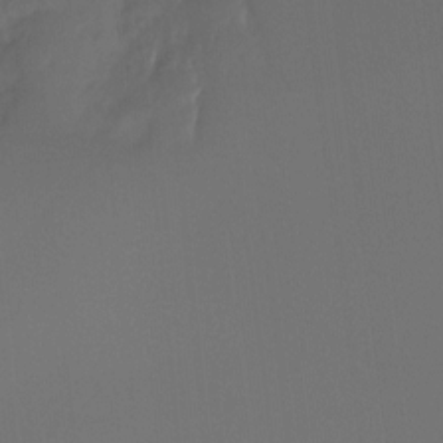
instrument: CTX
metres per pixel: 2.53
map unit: Ht
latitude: -4.7463
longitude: -62.4790
